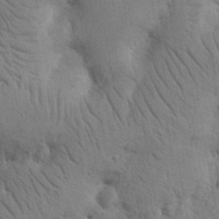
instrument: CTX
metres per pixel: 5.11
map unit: Nhu
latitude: 15.8584
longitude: -75.6694
